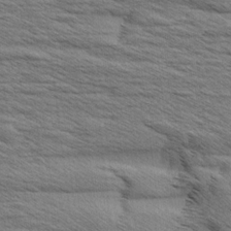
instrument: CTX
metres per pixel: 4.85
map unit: Aa
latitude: 6.0255
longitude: -136.5546
